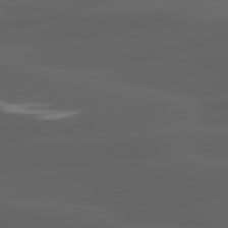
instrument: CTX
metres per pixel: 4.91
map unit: lApd
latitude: 80.3278
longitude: -89.3293
